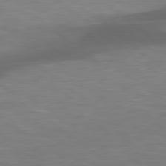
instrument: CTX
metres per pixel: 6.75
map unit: lApd
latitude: 78.7813
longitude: -48.4790
